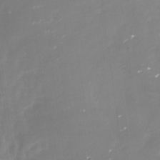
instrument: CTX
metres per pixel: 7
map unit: Nhu
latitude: -29.8611
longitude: -78.1389
